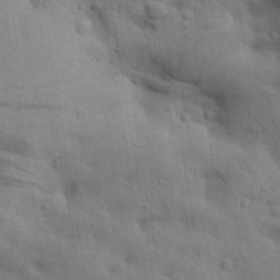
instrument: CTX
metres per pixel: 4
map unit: lAa
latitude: 19.1592
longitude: -138.6301
